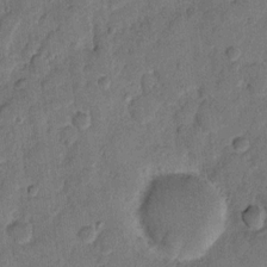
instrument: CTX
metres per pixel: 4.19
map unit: eHh
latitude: 10.8947
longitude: -65.4804
